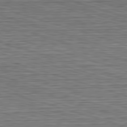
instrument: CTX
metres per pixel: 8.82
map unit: Hpe
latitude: -82.8597
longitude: 10.6141
